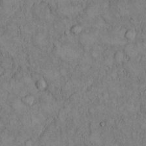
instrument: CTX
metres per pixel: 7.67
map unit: Hto
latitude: 9.2159
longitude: -59.5749
